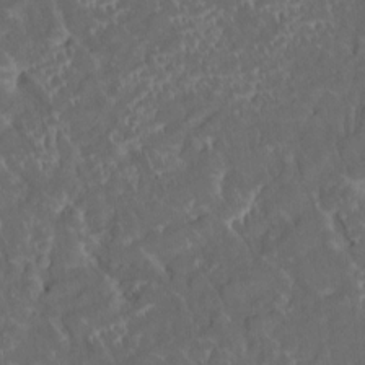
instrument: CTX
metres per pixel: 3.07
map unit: HNhu
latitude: 5.6127
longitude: 10.6896
